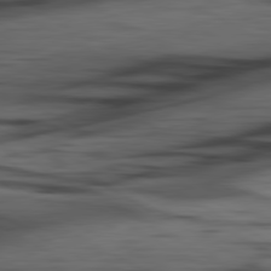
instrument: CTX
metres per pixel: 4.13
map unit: lApd
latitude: 80.6679
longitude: -84.3089
